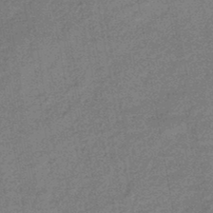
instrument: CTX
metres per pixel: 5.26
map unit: eHb
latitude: -45.4643
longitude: 86.9920
